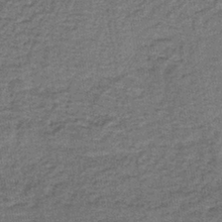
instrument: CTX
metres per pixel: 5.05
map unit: HNb
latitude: -39.5021
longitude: 50.6896
